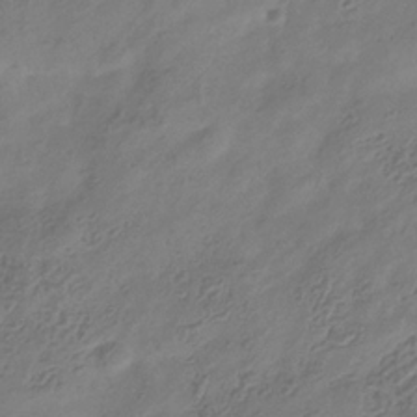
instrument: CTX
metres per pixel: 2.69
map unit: Hve
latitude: -35.2943
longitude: 89.1809
